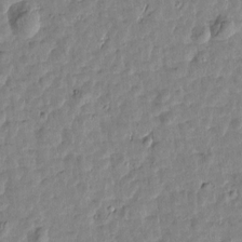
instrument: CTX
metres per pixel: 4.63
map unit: Htu
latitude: 1.6882
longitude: -179.3671
